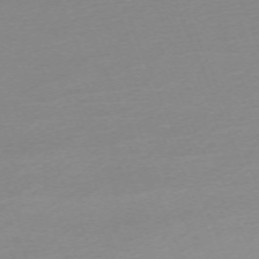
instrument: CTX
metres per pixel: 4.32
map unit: Nhu
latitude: -67.8233
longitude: 39.8989
